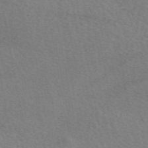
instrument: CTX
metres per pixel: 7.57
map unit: eAb
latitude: 50.9702
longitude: 115.5966
